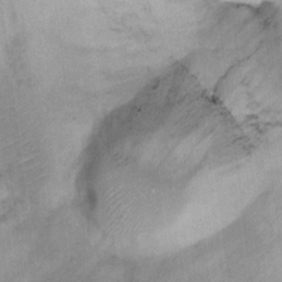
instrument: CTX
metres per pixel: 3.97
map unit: Ht
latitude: 8.7246
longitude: -38.3278
